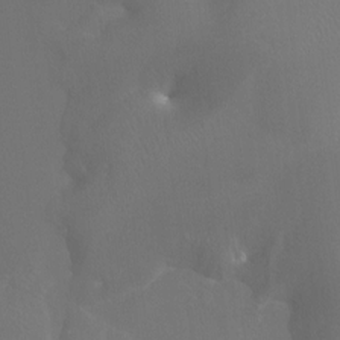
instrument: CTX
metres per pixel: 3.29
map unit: Htu
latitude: -13.0864
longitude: -48.1767
